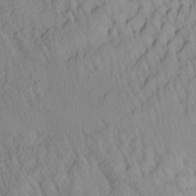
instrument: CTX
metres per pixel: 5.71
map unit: Aa
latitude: 26.2901
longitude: -133.7261
